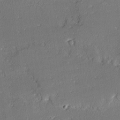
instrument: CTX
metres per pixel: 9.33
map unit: lAvf
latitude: -2.5195
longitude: -109.0458
